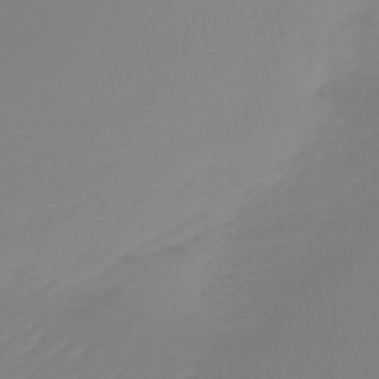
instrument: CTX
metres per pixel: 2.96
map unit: HNb
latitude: -45.3510
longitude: 56.2550
